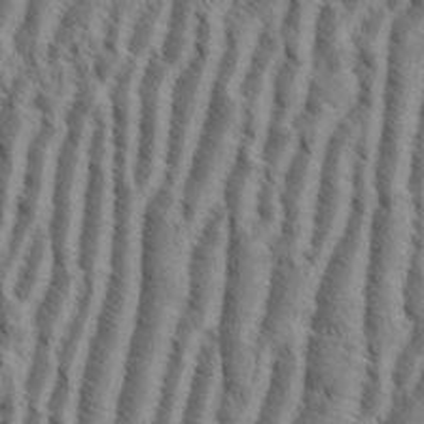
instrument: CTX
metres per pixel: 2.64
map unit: eHh
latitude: 34.6301
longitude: -138.3467
